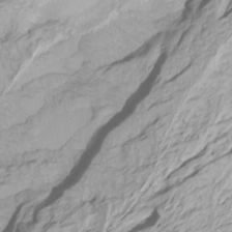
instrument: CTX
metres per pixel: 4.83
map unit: Htu
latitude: -7.9556
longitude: -66.0255
